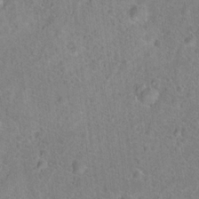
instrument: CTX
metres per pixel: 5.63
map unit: Hto
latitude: 17.5560
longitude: -43.4049
